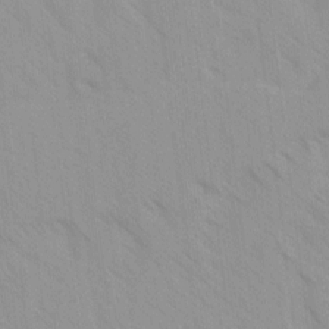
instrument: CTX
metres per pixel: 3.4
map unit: Ave
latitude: -1.7856
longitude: -112.3845
